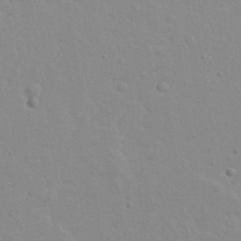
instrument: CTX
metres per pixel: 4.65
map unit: Ave
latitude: 13.2726
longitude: -132.9325
